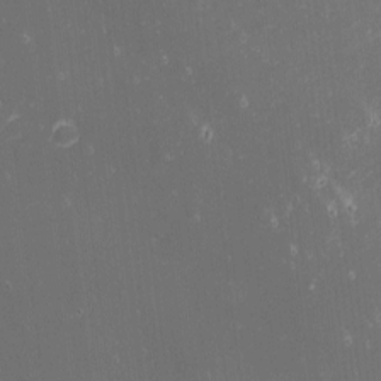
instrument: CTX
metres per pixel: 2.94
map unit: eHh
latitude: -1.5399
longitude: -80.5357
